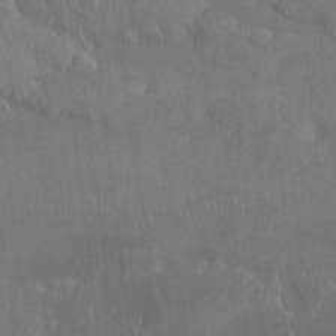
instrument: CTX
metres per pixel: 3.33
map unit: Htu
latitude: -15.2376
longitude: -45.9717
